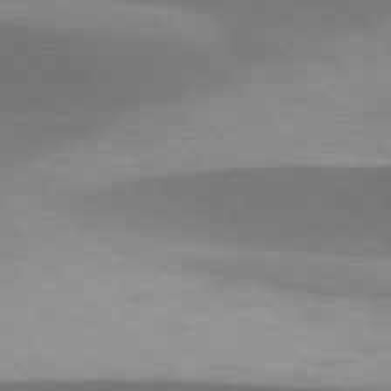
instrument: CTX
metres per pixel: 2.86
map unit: lApd
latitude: 77.1592
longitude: -51.6316
